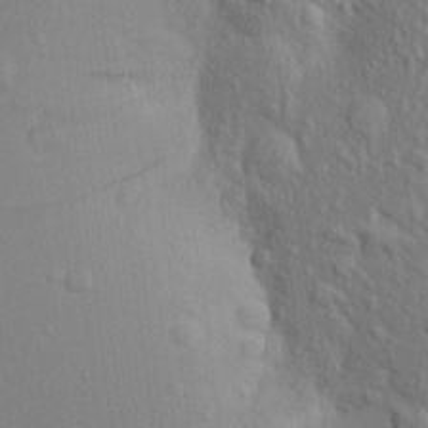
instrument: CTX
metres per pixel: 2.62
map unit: Aa
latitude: 17.9150
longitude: -148.9514
